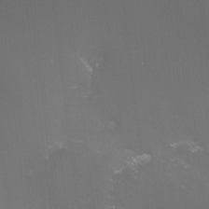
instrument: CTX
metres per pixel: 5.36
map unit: HNhu
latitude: -0.2740
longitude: 4.4251
